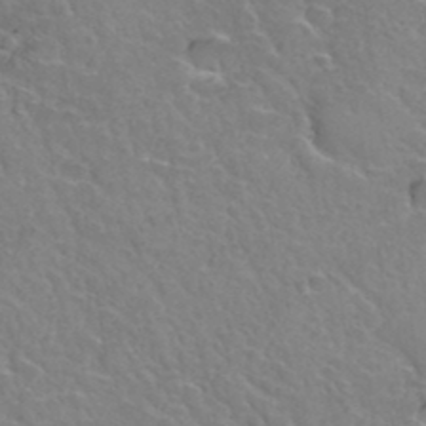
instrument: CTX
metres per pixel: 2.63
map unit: Hto
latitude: 36.3090
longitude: -47.3104
